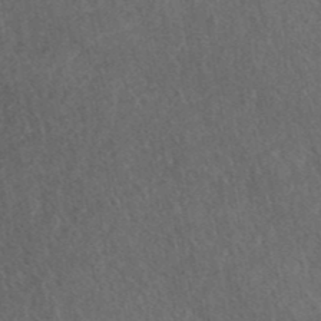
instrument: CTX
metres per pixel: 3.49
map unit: ANa
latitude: 40.5734
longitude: 18.3495
